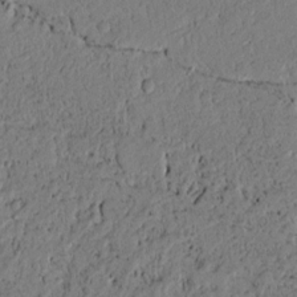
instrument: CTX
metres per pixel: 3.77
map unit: lAvf
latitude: 4.5546
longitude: 164.8975
